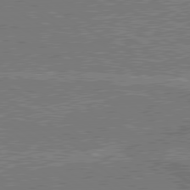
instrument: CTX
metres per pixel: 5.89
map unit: lApd
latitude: 79.9528
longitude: 168.6140
